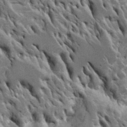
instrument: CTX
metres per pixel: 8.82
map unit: Htu
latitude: -3.8611
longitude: 150.6896
